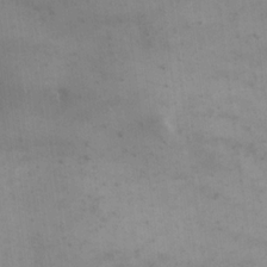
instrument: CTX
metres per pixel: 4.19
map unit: eHh
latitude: 18.4979
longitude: -66.3467
